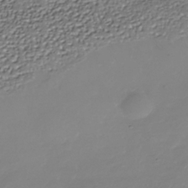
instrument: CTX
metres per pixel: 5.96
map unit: Nhe
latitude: -38.0661
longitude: -89.2537
